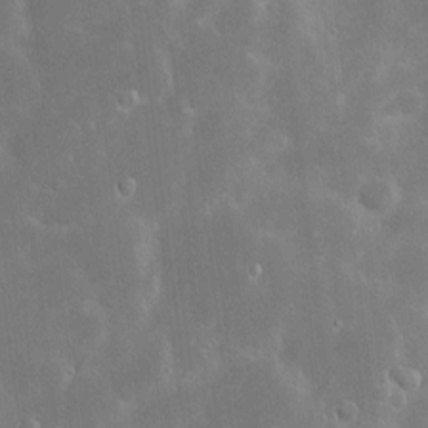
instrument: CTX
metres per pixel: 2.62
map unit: Hve
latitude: -11.5021
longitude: 175.1809
